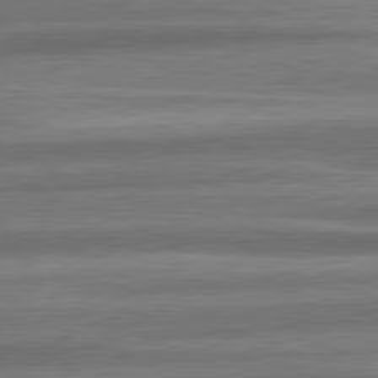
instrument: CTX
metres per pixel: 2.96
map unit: lApd
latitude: 82.7057
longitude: 177.5966
